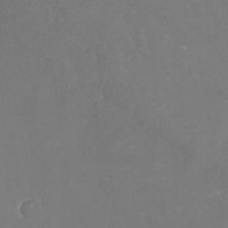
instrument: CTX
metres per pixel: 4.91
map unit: Nhu
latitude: -21.0486
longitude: -58.1767
